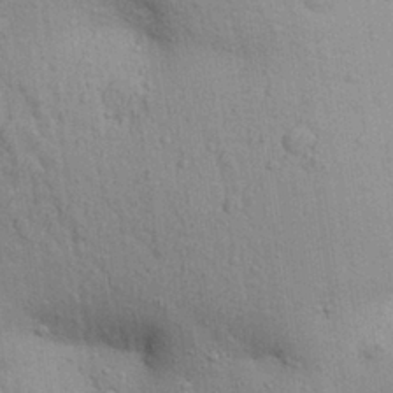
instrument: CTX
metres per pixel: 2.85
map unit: Aa
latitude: 29.3670
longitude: -147.3671
